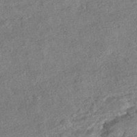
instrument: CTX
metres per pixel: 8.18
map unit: HNhu
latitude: -43.7288
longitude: 100.1038
